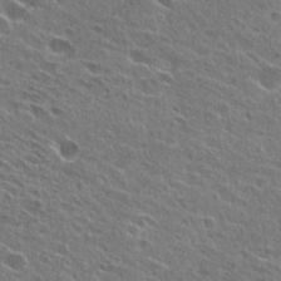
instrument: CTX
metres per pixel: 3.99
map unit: Hto
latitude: 26.8002
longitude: -44.3278
